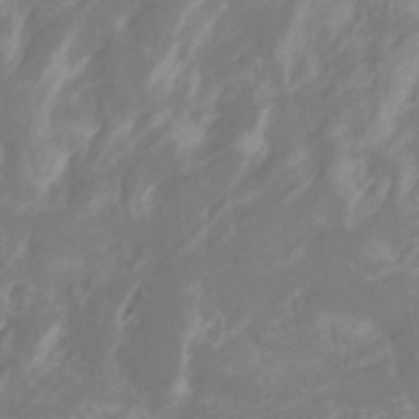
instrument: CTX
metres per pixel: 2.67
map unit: Htu
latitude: -12.0094
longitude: -73.7072
